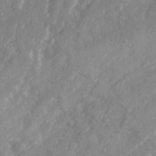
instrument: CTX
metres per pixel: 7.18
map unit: Ave
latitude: 19.8772
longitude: -130.2523
